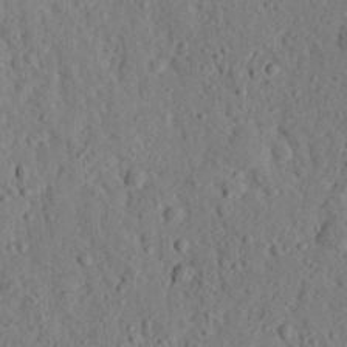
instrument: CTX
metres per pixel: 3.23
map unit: eHh
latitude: 25.4993
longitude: -78.5546
